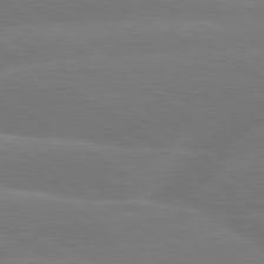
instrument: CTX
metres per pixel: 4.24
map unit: lApd
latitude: 79.7639
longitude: -149.9150
